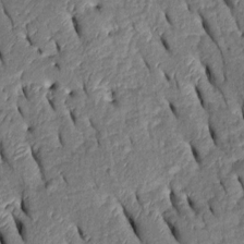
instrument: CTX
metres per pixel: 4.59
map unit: Htu
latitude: 1.1403
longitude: 149.4077
